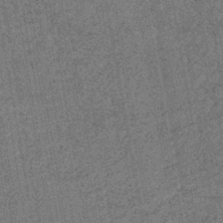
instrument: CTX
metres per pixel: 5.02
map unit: lHb
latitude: -43.9556
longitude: 65.1809
